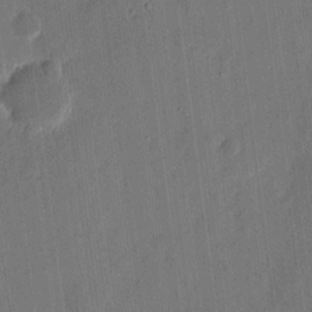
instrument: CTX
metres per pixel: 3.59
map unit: eHh
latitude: 11.0648
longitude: -70.1011
